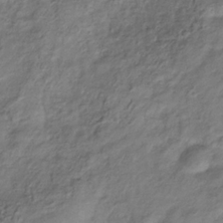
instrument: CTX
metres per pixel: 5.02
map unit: Hve
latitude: -32.6519
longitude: 89.2943
